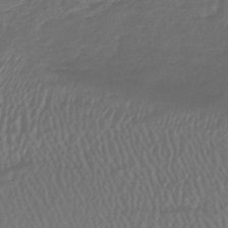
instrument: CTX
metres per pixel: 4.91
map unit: eHb
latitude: -42.8785
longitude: 82.0472
